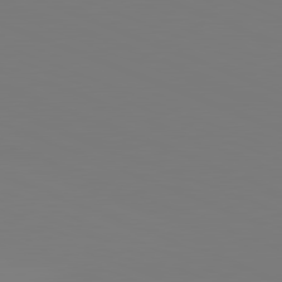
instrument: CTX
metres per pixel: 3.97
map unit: lApd
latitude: 81.9717
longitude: 146.6329
